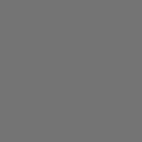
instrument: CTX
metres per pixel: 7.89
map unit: Hpe
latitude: 76.4790
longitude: -141.8961
